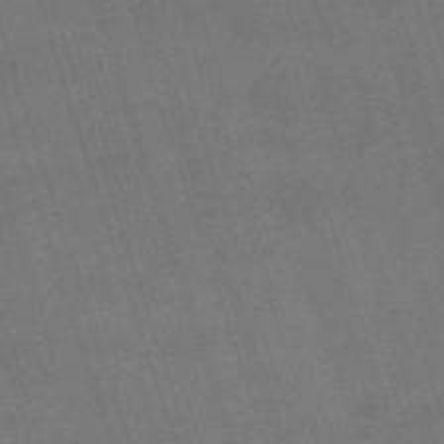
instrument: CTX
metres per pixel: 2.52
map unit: HNb
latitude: -54.5007
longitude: -36.9325
